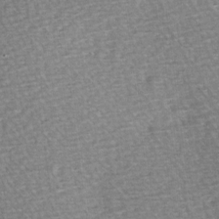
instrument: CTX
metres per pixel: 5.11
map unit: Hve
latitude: 3.3104
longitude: -120.8758
